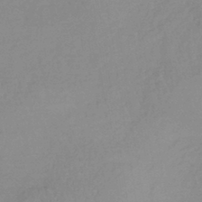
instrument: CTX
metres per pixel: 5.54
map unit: lHb
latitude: -36.5951
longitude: 69.1809
